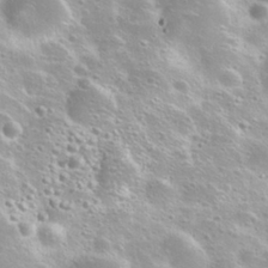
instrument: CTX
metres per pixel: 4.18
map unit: Nhu
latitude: 28.0444
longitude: -50.9891
